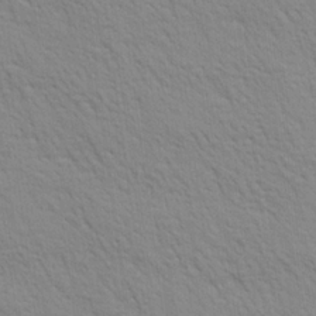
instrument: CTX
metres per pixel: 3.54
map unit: Ave
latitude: 20.2334
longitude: -140.3278
